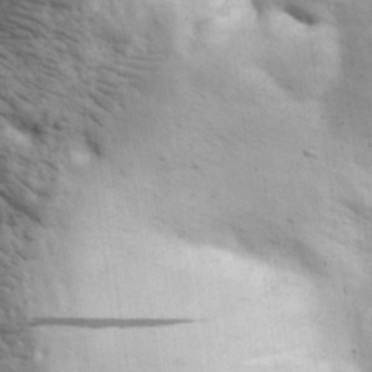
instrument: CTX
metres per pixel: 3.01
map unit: eHh
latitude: 31.1592
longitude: -73.5749
